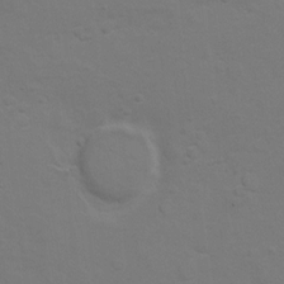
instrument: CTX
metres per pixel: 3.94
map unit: Hto
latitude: 8.8947
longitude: -31.1404
